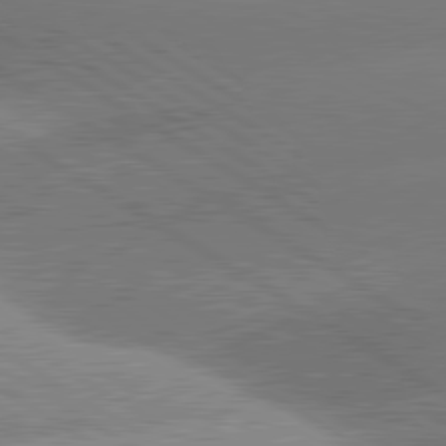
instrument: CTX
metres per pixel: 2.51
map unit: lApd
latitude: 80.9136
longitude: -161.6316
